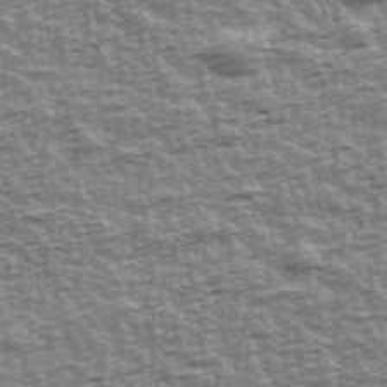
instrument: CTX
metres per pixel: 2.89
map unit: Ave
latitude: 42.2712
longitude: -112.8569
